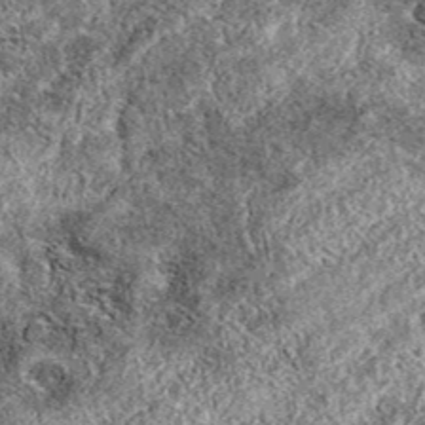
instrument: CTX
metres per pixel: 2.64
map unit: eAb
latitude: 38.1767
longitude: 110.5763
